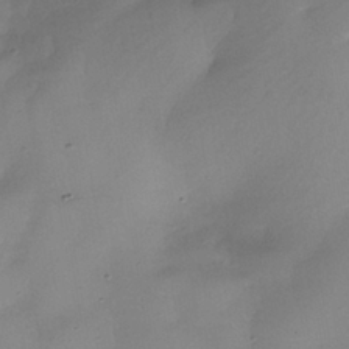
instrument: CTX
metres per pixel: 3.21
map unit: Nhe
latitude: -37.7666
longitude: -119.2915
